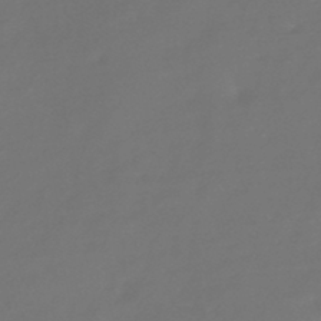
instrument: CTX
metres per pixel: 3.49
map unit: HNhu
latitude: -43.1620
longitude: 92.1417
